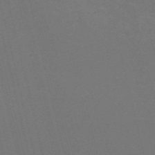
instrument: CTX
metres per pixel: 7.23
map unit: Nve
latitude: -59.3887
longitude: 63.3698
